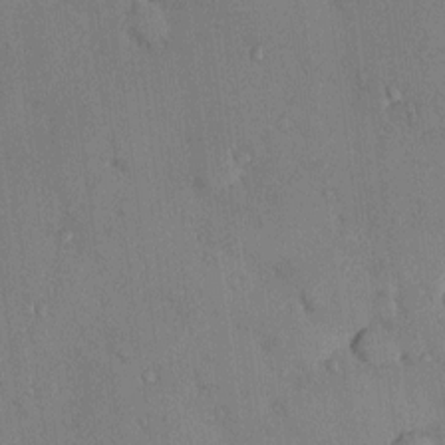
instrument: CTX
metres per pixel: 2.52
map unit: eHh
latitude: 0.4223
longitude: 17.5966
